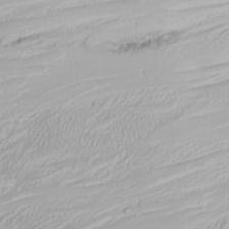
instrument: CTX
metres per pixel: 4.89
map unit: Nhu
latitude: -4.7463
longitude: -87.6694
